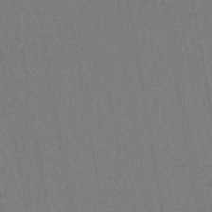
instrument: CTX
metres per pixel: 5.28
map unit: lHb
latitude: -42.7463
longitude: 62.9541
